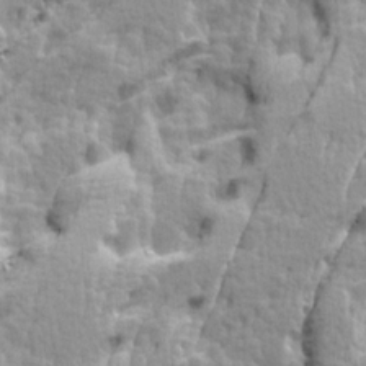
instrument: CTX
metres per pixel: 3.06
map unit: Ave
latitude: 14.4979
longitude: -134.5357
